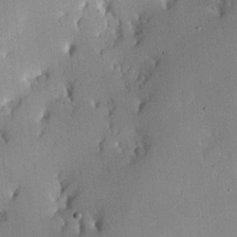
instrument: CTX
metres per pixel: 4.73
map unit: Hve
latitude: 17.3293
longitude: 150.7652
